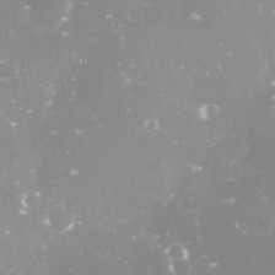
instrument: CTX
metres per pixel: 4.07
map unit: Nve
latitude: -18.0661
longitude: -59.2537
